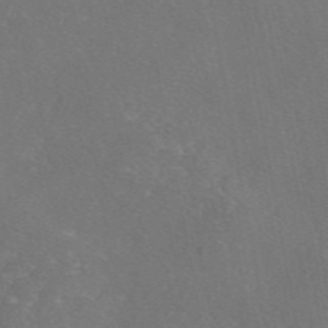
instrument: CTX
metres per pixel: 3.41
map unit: eAb
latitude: 46.7247
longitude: 110.0472
